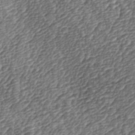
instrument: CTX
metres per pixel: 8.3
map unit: lAa
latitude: -4.0472
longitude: -122.8758
